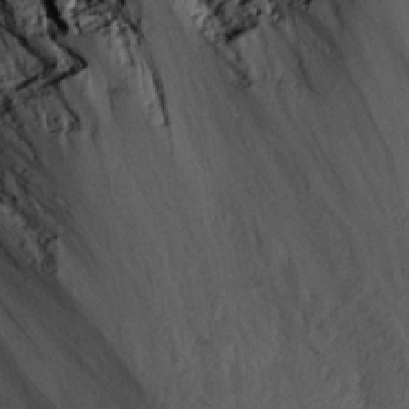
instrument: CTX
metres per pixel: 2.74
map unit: Nhu
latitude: 27.4993
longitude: -71.6694
